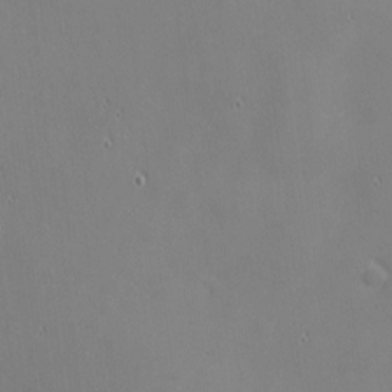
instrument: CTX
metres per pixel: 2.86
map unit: eHh
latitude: -2.5762
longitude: -80.9703
